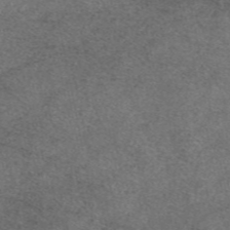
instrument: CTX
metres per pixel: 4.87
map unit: eAb
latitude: 47.9717
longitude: 108.6518
